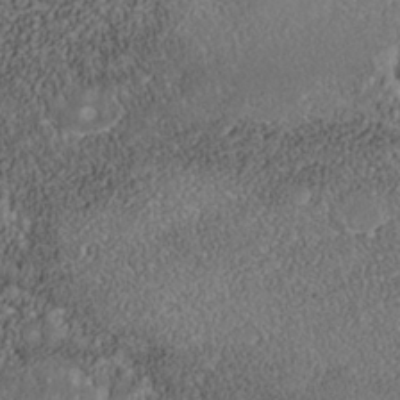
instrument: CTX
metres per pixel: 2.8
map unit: Nhe
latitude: -39.4644
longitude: -117.7450
